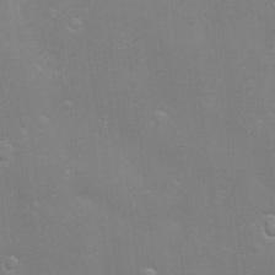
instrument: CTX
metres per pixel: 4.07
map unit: Hve
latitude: -10.9920
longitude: 174.3873
